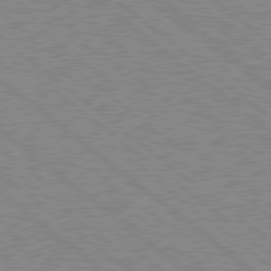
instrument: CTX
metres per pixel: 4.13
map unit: Hpe
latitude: 78.7813
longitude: -168.2901
